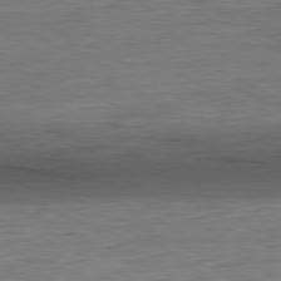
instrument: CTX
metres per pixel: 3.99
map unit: Ap
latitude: -80.7463
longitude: -82.1011
